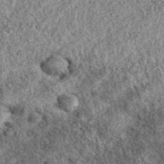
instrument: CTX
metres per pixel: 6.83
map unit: eAb
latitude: 37.8583
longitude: 110.0472
